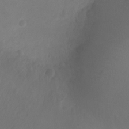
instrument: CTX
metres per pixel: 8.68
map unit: Ht
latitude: -10.2362
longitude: -35.4048
